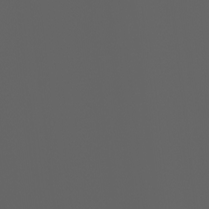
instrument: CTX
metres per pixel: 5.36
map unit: Ht
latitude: -3.9367
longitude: -61.0080
